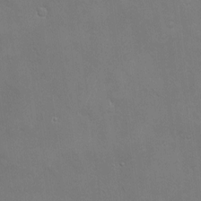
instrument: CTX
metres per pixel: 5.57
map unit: Hve
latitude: -10.4818
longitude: 173.7666
